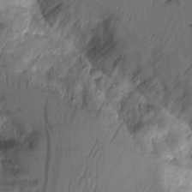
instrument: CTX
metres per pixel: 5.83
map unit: Aa
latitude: 9.2537
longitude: -127.0270
